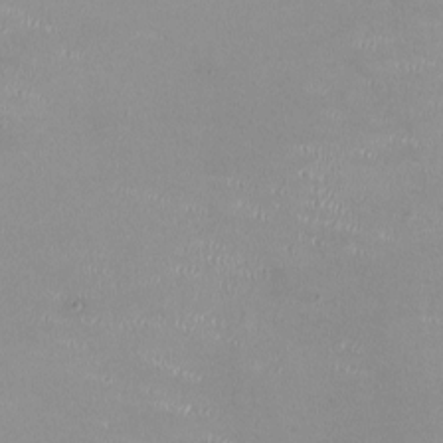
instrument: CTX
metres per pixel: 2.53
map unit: HNhu
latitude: 0.0444
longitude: -2.8380
